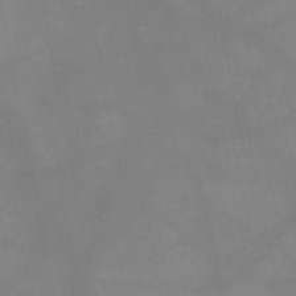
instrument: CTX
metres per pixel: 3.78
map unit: HNb
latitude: -49.1809
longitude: -40.7435
